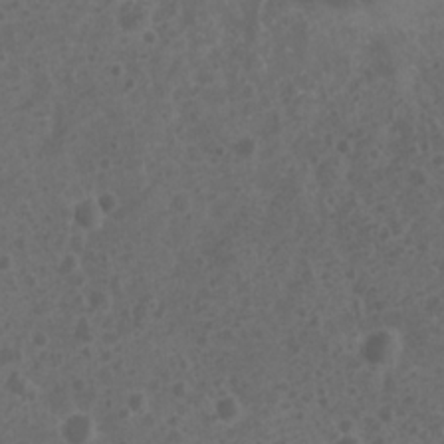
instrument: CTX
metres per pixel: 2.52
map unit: Nhu
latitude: 3.3481
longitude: -14.9514
